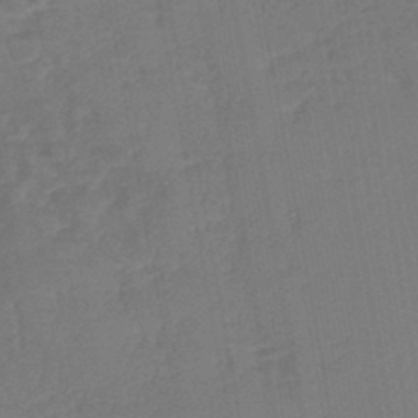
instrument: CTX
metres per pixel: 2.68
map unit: lHb
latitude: -45.0486
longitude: 77.8800
